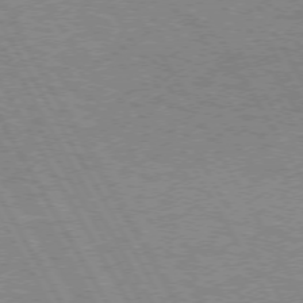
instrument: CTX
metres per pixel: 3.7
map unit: lApd
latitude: 72.5546
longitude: -56.6679
